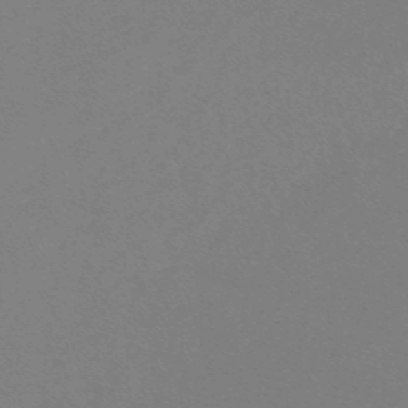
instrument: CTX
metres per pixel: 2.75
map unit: lHb
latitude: -48.3873
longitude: 64.1606
